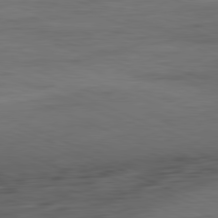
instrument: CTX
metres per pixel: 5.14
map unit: Ap
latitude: -81.9178
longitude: -74.4412
